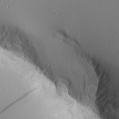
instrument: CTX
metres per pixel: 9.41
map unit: Aa
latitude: 10.1389
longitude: -129.3859
